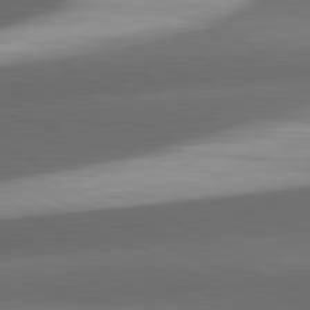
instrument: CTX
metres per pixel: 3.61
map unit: lApd
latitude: 81.7827
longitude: 134.1417
